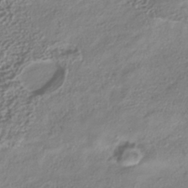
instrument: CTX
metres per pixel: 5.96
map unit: HNhu
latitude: -41.1998
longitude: 106.7841
